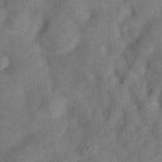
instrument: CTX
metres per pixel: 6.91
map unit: Hto
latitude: 15.7828
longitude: -42.3656
